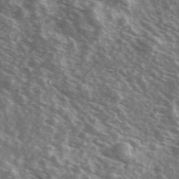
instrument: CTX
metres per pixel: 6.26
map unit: Ave
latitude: 39.7450
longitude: -109.0836
